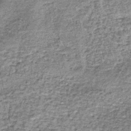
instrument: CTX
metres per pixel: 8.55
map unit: lHb
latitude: -38.0661
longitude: 64.9353
